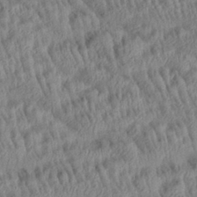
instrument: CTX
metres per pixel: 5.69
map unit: Aa
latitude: 28.9702
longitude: -137.5749
